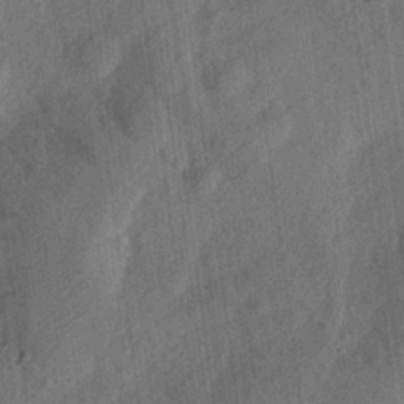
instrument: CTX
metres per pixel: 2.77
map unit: Aa
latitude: 24.7813
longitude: -143.7072
